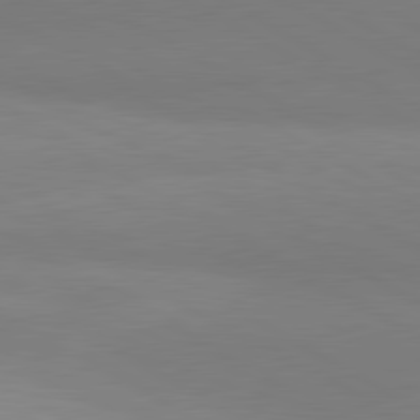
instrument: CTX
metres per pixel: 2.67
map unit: lApd
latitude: 81.1403
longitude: 159.6154
